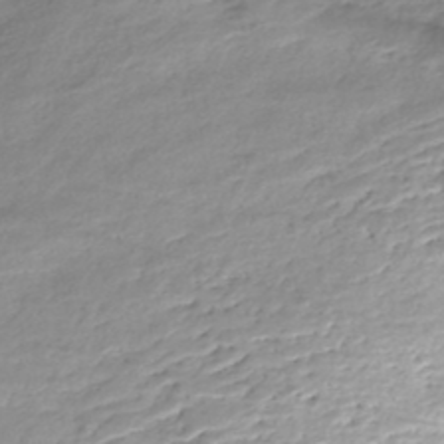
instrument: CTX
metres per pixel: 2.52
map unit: Nhe
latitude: -48.0472
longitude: -172.5923
